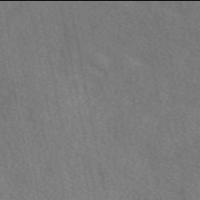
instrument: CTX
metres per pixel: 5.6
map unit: eAb
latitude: 49.9906
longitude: 117.0675
